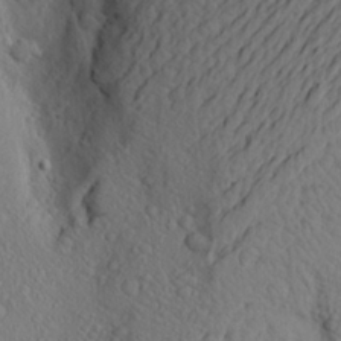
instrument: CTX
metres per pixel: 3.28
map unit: Aa
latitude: 25.1781
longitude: -146.8569
